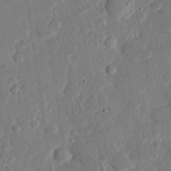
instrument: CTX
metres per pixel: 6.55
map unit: eHh
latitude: 25.2348
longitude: -81.2537
